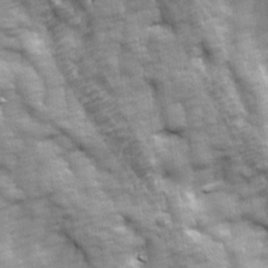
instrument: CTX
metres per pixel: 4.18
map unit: Ave
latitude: 13.8206
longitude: -104.6113
